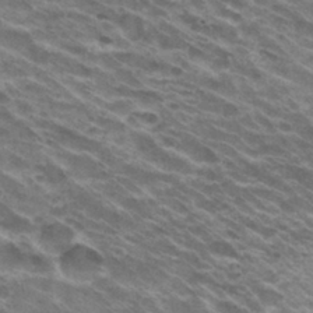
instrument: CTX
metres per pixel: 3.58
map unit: Hto
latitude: 31.2537
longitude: -45.1970
